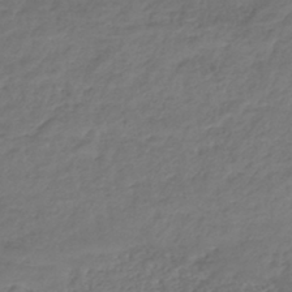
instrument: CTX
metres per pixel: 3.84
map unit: lHb
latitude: -39.2943
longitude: 68.0850
